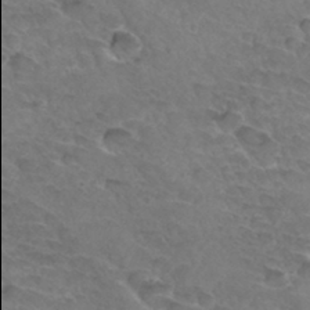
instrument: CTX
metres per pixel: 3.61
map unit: Hto
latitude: 33.3293
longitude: -45.9906
